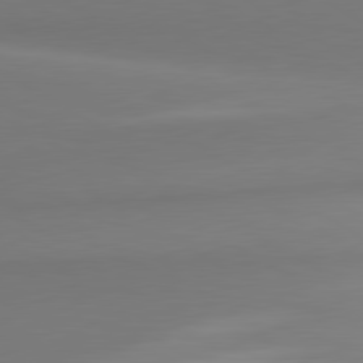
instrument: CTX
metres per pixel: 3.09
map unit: lApd
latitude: 80.3467
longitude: 174.2928
